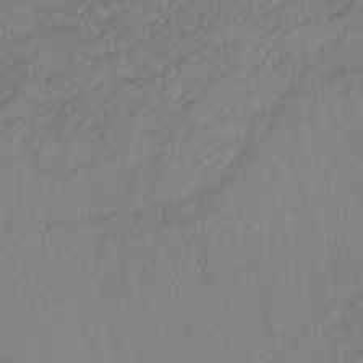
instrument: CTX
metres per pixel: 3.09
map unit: lHb
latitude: -34.7085
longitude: 71.1053
